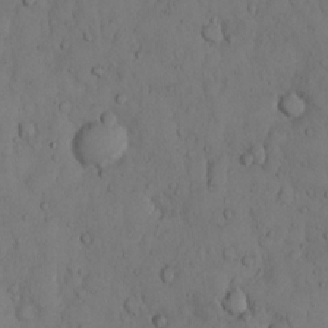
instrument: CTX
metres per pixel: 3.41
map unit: Hto
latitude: 9.1403
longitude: -57.5749
